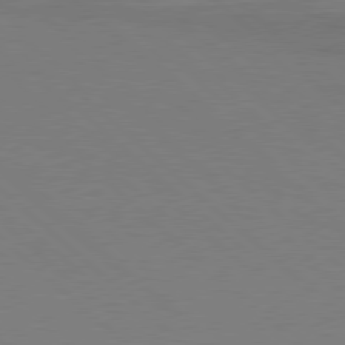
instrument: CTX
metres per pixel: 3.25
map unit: Ap
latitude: -80.1795
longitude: -54.8191
